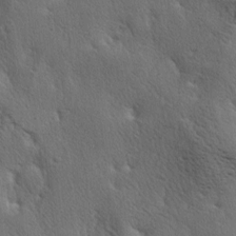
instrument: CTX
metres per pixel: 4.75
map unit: lAa
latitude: -4.7841
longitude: -125.8017
